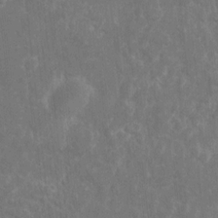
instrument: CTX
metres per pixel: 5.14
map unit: eHh
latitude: 9.7261
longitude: -71.8016
